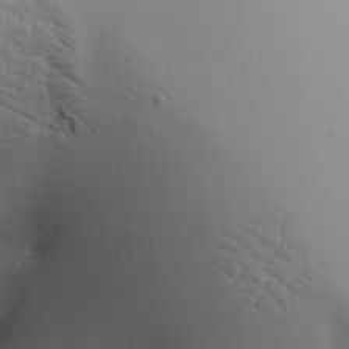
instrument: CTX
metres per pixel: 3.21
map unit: Aa
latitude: 18.6490
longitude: -141.3292
